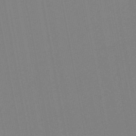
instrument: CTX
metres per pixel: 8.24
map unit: lHb
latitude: -46.4251
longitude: 71.7289
